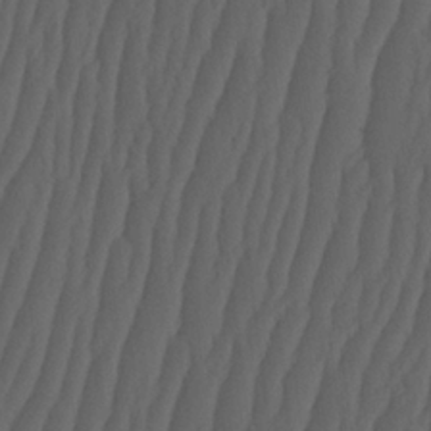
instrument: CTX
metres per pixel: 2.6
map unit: HNhu
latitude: -2.0472
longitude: 13.8045
